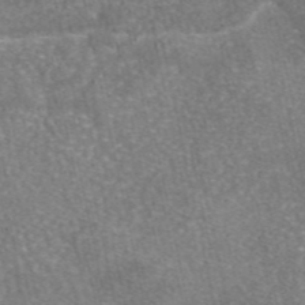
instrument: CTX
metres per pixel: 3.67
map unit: eAb
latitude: 46.3279
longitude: 105.2187
